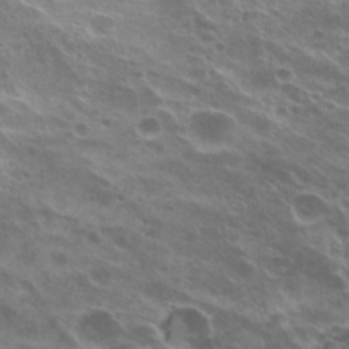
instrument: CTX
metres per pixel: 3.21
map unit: Hto
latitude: 23.5371
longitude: -38.7624
